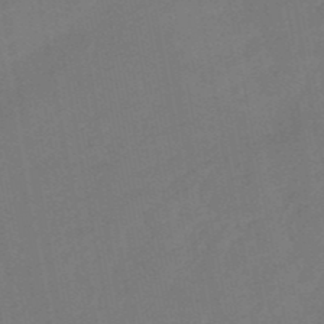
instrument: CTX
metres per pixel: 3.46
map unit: lHb
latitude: -50.1984
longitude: 81.3888
